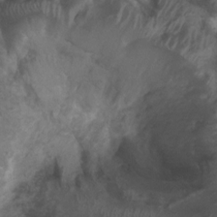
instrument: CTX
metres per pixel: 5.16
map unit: Ht
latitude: 2.2144
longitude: -24.8569
